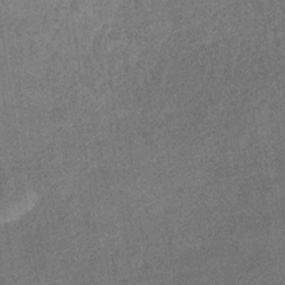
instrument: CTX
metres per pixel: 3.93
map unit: eHb
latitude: -34.5574
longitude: 78.3684
